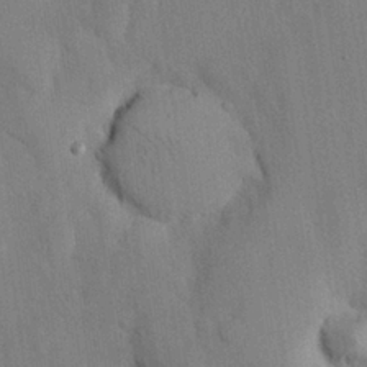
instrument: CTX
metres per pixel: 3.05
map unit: Nhu
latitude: 26.7435
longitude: -71.9339
